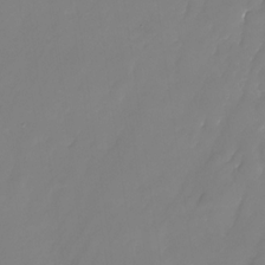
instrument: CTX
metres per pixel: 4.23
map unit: Nhu
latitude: -25.2376
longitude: -71.3481
